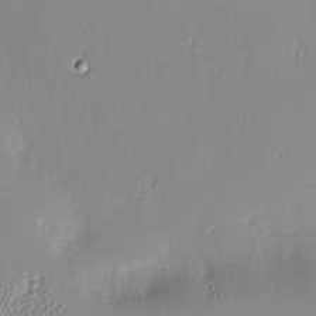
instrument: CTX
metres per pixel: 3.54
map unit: Nve
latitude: -8.2550
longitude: 173.2187
